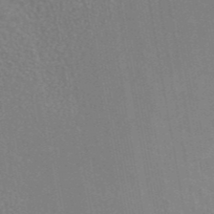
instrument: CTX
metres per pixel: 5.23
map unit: ANa
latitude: 43.7261
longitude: 30.0094
